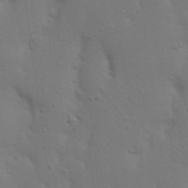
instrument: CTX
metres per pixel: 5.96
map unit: Nhu
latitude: 22.8002
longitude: -73.0648
